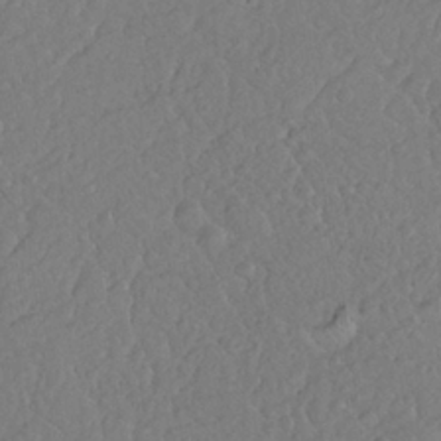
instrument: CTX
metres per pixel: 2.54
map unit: Nhu
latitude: 25.8961
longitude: -57.1214
